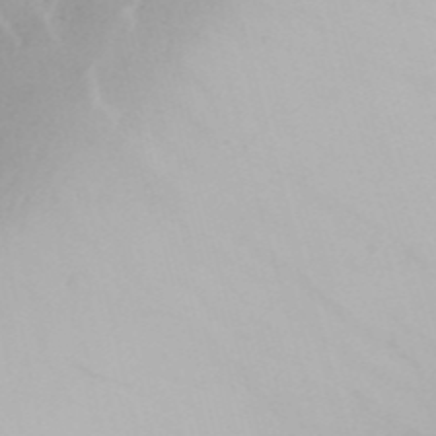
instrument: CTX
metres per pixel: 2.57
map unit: Aa
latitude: 24.6868
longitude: -131.4238
